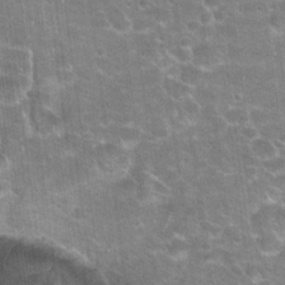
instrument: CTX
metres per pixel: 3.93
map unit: Hto
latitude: 21.3671
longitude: -42.7624
